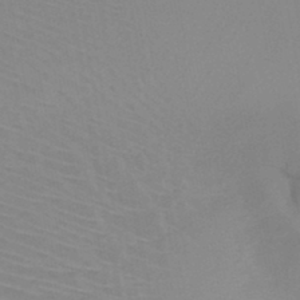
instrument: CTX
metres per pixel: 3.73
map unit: HNb
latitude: -45.9367
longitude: -42.8380
